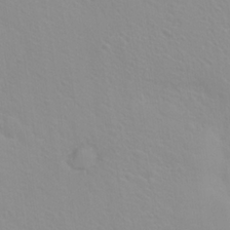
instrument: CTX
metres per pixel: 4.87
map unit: Hto
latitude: 20.1956
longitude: -33.8583
